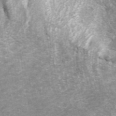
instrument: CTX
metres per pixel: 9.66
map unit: ANa
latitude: 45.0080
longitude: 29.5777
